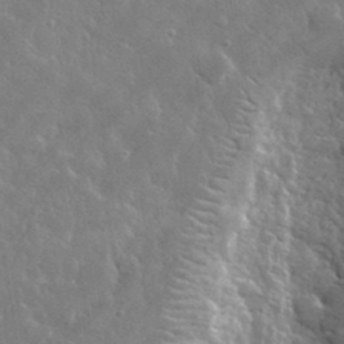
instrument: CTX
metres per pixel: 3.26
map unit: lHvf
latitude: 33.5182
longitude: -86.7435
